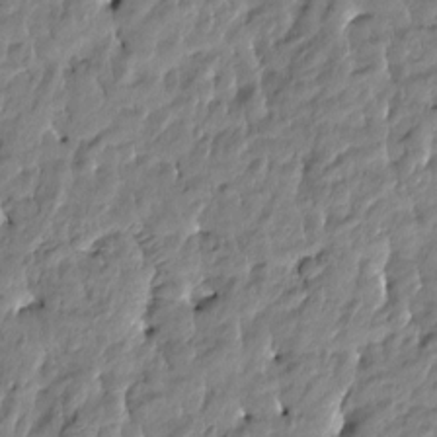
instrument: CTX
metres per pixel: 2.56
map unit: Htu
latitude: -4.5384
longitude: 177.1998
